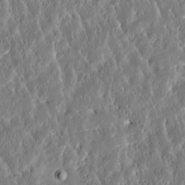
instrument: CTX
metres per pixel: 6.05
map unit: Htu
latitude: -3.6910
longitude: 174.5384
